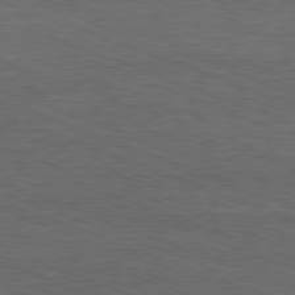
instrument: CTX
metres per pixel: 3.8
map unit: Ap
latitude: -81.4266
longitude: -72.6302
